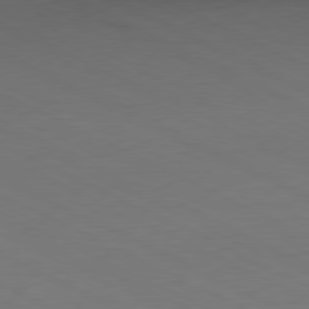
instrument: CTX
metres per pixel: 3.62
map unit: Ap
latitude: -81.3510
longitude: -69.9717
